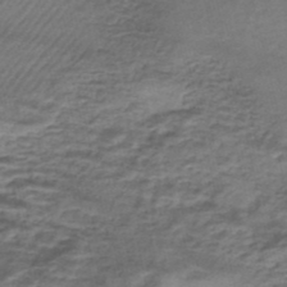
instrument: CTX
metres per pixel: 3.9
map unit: eHh
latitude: -43.1620
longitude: 119.8800
